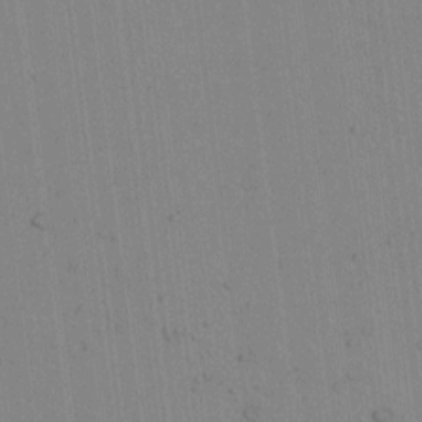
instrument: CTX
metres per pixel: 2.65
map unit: lAvf
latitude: 7.0458
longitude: 167.8422
